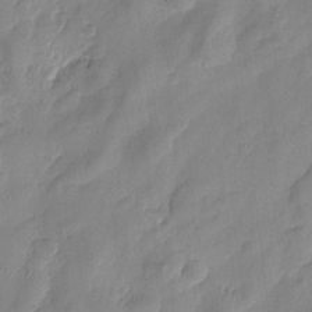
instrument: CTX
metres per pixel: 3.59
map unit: Htu
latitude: -1.9179
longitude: -176.5545
